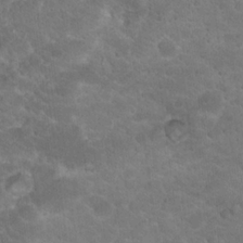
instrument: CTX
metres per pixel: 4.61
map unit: Hto
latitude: 19.1214
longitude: -35.2914
